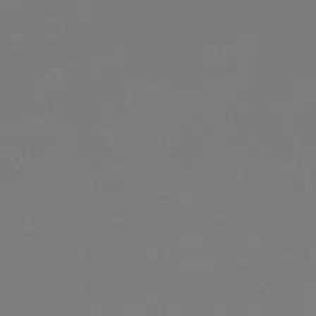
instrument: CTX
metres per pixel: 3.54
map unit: Nve
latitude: -57.0486
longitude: 62.5573
